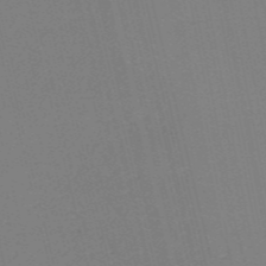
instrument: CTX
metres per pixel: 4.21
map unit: HNb
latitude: -55.1242
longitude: -39.2915
